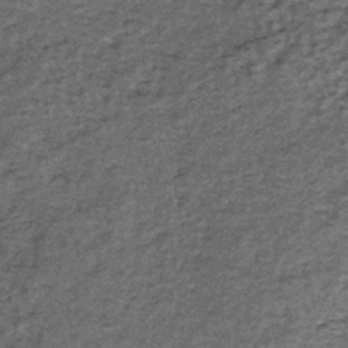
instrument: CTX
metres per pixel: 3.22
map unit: lHb
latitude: -39.5399
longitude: 66.2551
